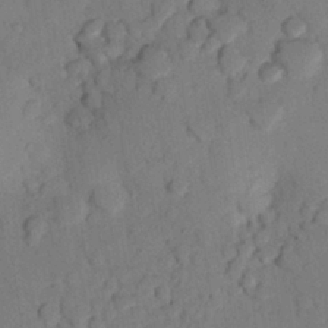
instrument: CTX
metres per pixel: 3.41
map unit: Nhu
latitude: 24.8757
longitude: -73.8962
